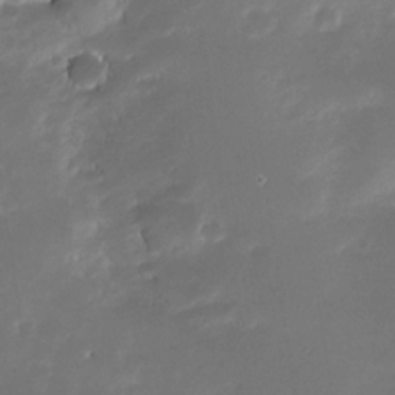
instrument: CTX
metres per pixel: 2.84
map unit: Nhe
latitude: -33.2754
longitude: -117.2537
